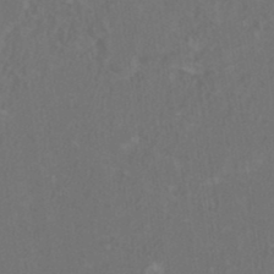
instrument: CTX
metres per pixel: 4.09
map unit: HNhu
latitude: 1.1403
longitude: -0.3278
